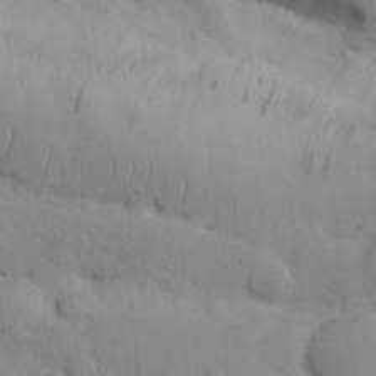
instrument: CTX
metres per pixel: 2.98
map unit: Nhu
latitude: 26.1956
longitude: -70.4223
